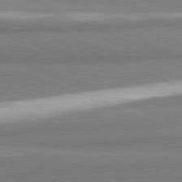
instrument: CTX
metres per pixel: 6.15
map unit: lApd
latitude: 82.1577
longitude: 173.7855
